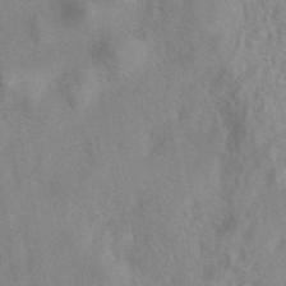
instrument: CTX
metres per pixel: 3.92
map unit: eAb
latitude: 41.2159
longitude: 105.5021
